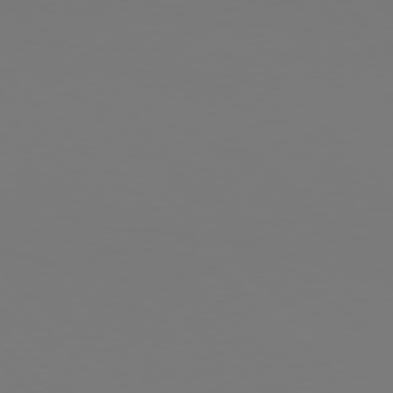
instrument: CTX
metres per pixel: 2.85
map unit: Hpe
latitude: 76.9513
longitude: -132.5735
